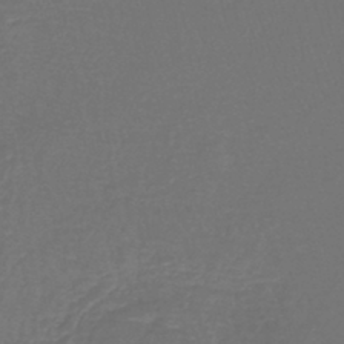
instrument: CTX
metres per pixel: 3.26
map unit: lHb
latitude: -43.7099
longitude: 57.5588
